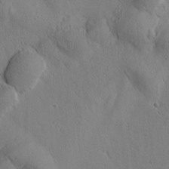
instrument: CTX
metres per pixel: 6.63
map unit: Htu
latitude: 0.4412
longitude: 175.3320
